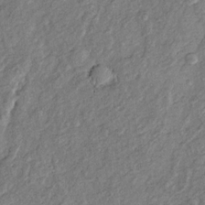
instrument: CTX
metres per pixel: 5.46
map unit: Htu
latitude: -5.5966
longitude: 154.9541
